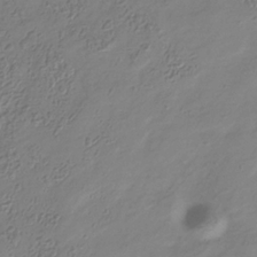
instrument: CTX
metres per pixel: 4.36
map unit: Hve
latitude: -34.7085
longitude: 89.1431
